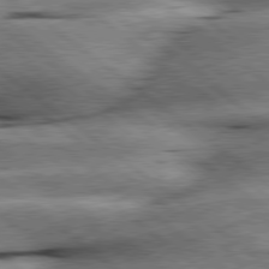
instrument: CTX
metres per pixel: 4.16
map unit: lApd
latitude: 79.4427
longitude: -140.1955
